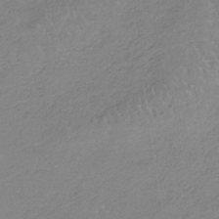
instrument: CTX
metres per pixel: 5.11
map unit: HNb
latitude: -35.1809
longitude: 56.2361
